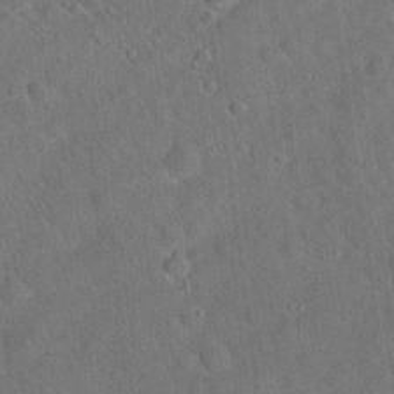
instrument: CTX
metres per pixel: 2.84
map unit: Hto
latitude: 19.9528
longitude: -53.1025
